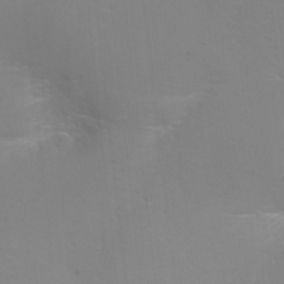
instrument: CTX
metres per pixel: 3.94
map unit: Ht
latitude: -3.1620
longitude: -33.5560
